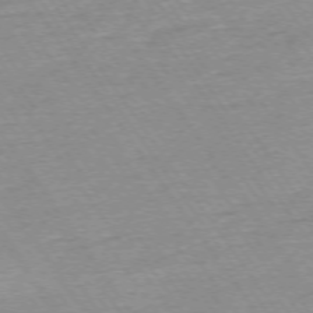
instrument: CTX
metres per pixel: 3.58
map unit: Ap
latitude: -74.6330
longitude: -84.1011
